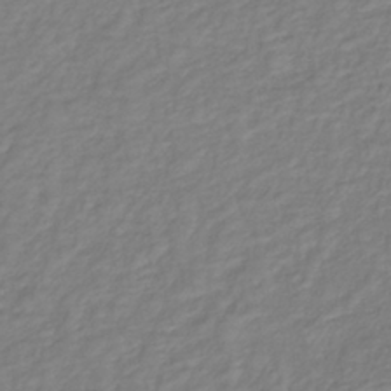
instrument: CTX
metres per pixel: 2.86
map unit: lHb
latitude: -37.2565
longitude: 70.1606
